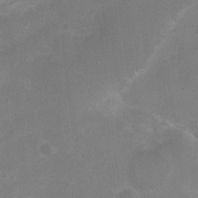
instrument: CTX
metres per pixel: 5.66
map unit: Nhu
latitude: 3.5749
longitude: -25.6504
